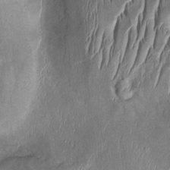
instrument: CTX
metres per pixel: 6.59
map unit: Htu
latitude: -1.2754
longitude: 149.6722
